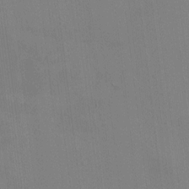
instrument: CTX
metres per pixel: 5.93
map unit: HNhu
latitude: -1.3888
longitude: -6.8947
